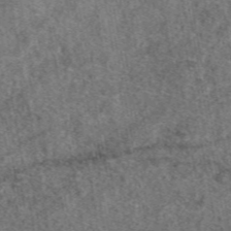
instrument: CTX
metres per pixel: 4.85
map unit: eAb
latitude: 48.0822
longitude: 108.9731
